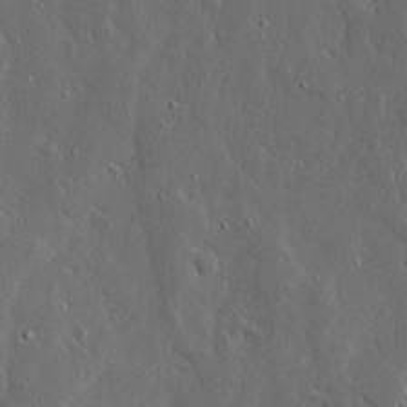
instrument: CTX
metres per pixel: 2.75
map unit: Ave
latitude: 14.1956
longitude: -138.4979
